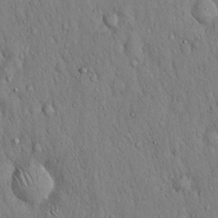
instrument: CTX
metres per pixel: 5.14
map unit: Hto
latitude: 16.8947
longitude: -58.7246
